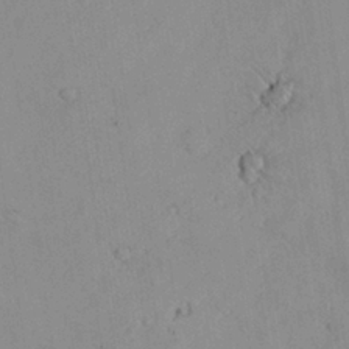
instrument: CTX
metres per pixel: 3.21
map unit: lHvf
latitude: 13.6505
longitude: 179.0108
